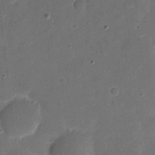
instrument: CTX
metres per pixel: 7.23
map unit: eHh
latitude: 5.0080
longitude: -66.7435
